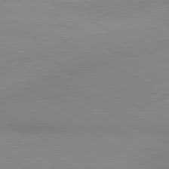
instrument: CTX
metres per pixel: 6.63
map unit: lApd
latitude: 80.4223
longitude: 127.6910
